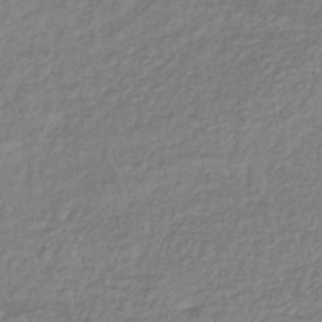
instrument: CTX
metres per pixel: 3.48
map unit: lHb
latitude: -36.1039
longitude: 61.3699
